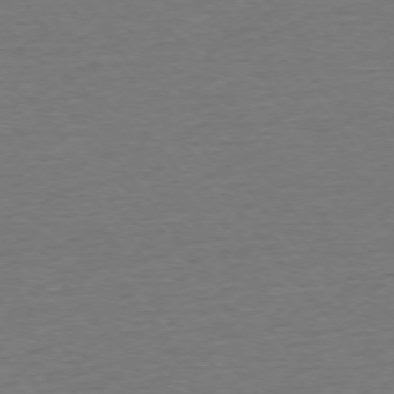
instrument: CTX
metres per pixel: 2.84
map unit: Ap
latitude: -75.1432
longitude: -88.7436
